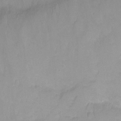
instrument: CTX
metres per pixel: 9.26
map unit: Nhu
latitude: -8.2928
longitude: -42.5168
